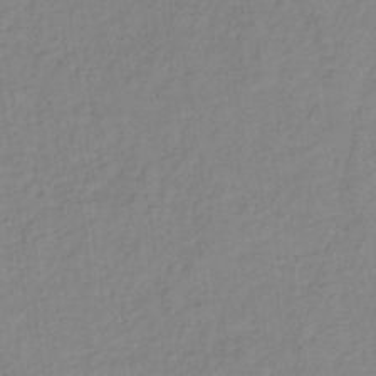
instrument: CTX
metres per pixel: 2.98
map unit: lHb
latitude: -37.1242
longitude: 68.8785
